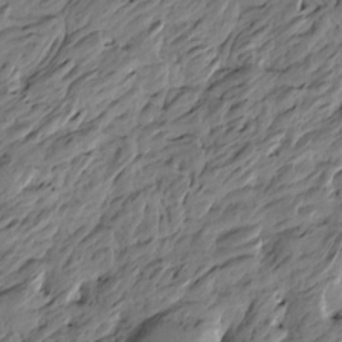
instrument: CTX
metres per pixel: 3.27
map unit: Htu
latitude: -5.2376
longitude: -177.0458
